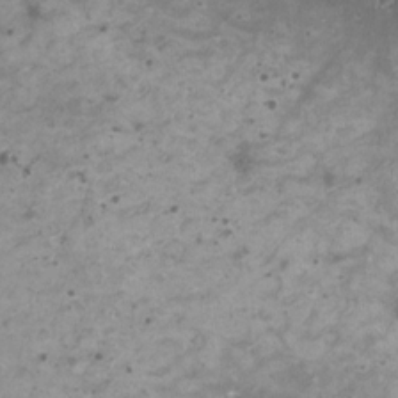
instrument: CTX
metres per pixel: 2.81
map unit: HNhu
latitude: -0.4062
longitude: 3.3320
